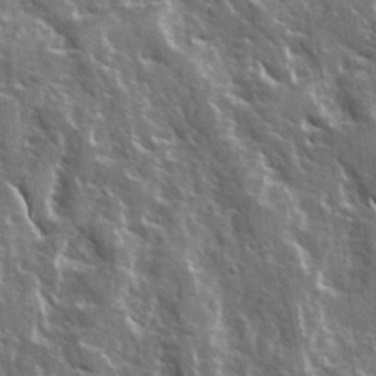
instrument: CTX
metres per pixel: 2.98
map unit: Ave
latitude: 15.4427
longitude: -132.0255
